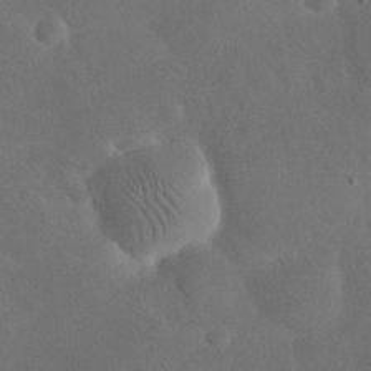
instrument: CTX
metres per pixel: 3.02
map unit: eHh
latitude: 24.8191
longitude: -67.8205
